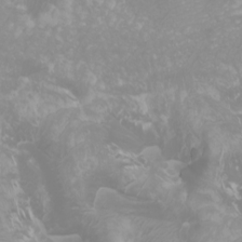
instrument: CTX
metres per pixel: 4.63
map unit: Htu
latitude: -0.4818
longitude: -76.8758
